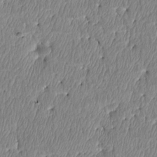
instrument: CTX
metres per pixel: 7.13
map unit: Htu
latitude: 4.0822
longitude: 151.2754
